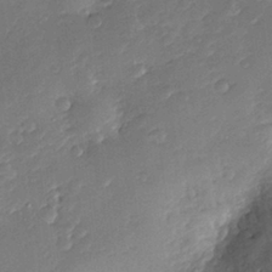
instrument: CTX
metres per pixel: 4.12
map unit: Nve
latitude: -7.2754
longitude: 174.6707
